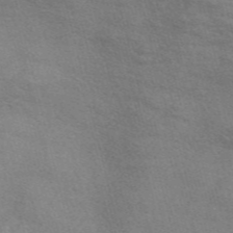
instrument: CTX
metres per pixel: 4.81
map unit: Nve
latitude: -56.5951
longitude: 60.5007
